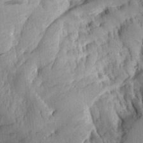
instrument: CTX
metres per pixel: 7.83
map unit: Aa
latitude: 15.1970
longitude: -145.0836
